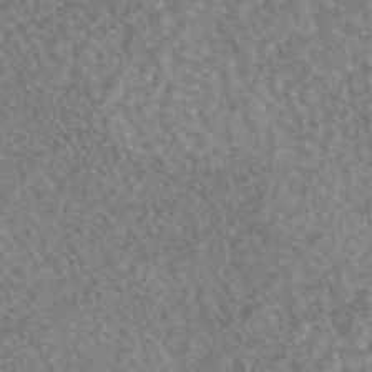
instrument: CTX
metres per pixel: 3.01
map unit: eAb
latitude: 45.2726
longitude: 107.5022
